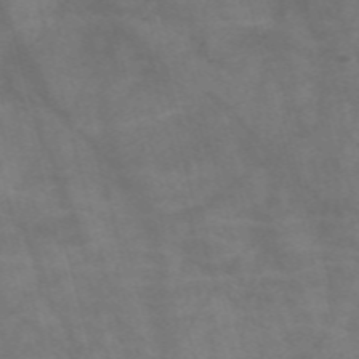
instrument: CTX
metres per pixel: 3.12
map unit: Nve
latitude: -58.3306
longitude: 63.9556
